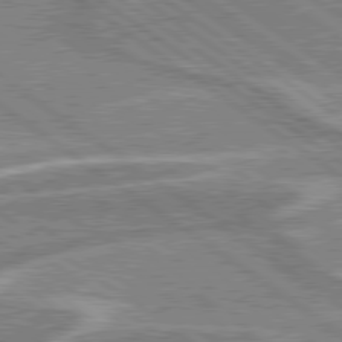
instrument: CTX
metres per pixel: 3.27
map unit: lApd
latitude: 79.1592
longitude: -169.6505
